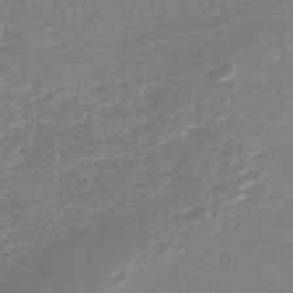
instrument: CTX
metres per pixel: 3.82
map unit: HNb
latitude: -46.1417
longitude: 52.9352
